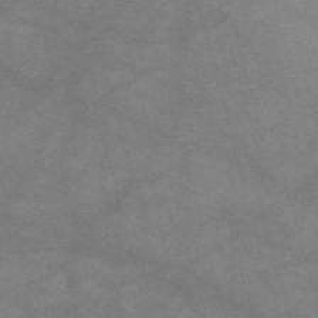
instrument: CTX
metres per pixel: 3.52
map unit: Nve
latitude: -59.2942
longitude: 59.9367
